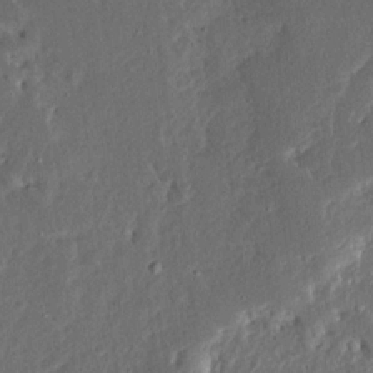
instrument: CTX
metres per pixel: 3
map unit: Ave
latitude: 14.3279
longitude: -138.5924
